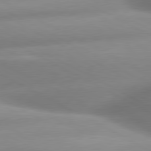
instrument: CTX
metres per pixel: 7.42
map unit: lApd
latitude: 80.2333
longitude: -158.8569
